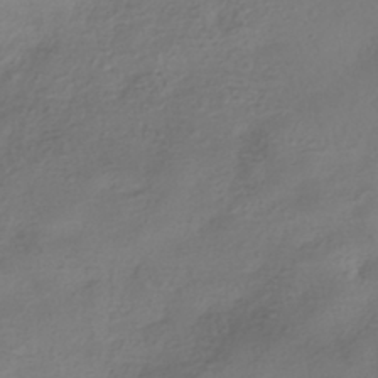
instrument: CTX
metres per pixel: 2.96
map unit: HNhu
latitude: -40.8975
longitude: 99.6155
